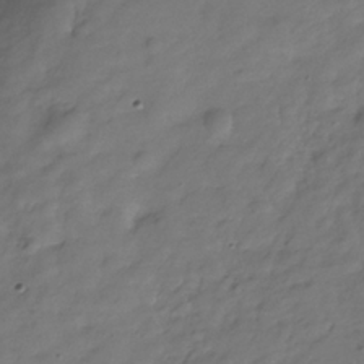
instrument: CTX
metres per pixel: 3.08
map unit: Hve
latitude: -31.3132
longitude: 91.5966
